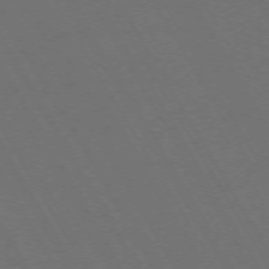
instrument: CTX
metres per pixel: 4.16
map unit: Ap
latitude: -74.1228
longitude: -74.2334
